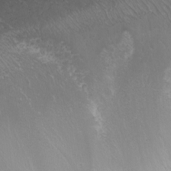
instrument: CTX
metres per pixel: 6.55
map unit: eHh
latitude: -1.5022
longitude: -78.4979
